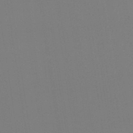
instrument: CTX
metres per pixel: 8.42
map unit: eHb
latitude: -49.5022
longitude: 67.4832
